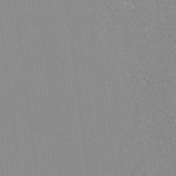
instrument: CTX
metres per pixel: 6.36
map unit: lHvf
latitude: -12.3495
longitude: -104.2145
